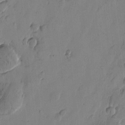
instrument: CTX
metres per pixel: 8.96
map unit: Htu
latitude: -1.6155
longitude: -176.6868
